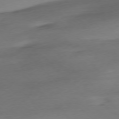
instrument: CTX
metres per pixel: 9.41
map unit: Ap
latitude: -77.3888
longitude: -70.7246
